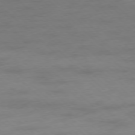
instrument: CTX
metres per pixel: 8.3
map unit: Hpe
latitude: -78.1416
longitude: -21.0648
